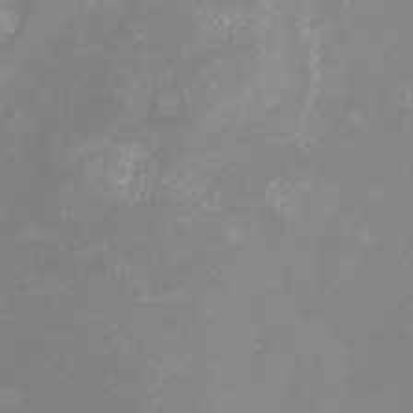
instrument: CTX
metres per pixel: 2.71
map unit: Nhu
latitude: -23.5021
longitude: -57.8016
